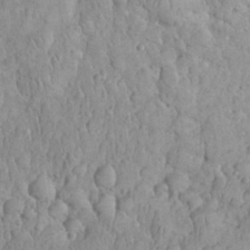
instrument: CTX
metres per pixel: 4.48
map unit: eHh
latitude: 32.8569
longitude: -64.9136
